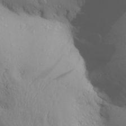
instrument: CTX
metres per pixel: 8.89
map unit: Aa
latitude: 28.8758
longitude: -133.1214
